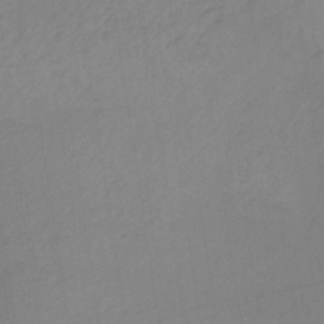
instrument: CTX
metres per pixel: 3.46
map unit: HNb
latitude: -33.6344
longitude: 63.7855
